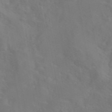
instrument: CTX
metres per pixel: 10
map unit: eAb
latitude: 45.7260
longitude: 112.7463
